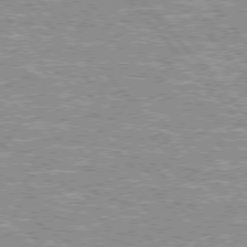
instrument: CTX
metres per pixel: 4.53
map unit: lApd
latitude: 76.2144
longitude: -80.8569
